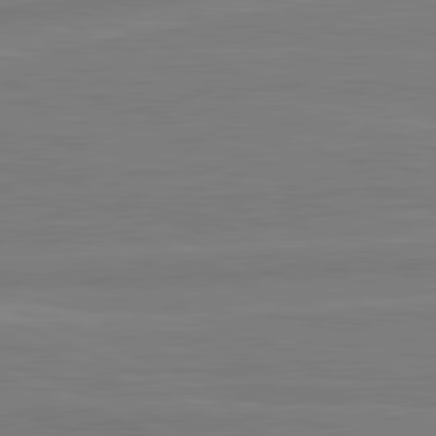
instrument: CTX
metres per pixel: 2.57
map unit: lApd
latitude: 81.8205
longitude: -174.8380
